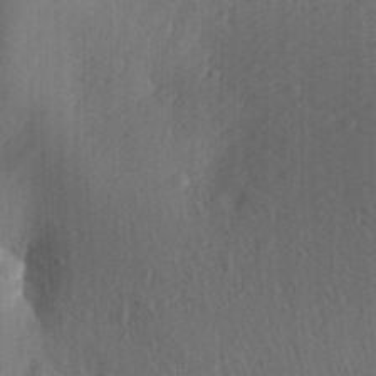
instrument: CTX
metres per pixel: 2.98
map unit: Aa
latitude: 29.0269
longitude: -138.6490
